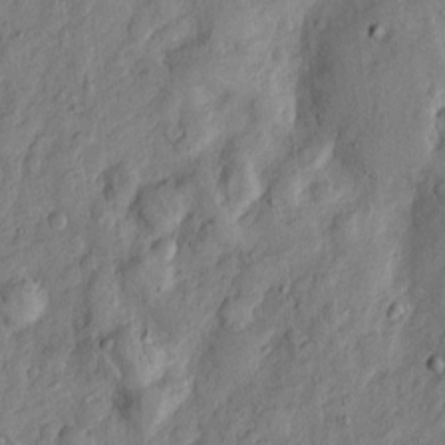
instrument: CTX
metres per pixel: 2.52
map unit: Htu
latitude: -3.7666
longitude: 157.8989
